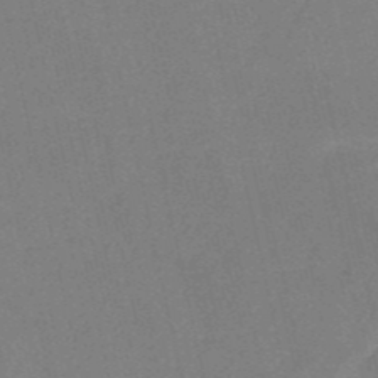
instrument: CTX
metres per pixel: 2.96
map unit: HNb
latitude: -51.9745
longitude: -50.5356
